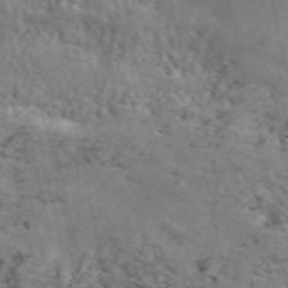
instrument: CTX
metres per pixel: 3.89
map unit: ANa
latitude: 50.4412
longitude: -82.1388
